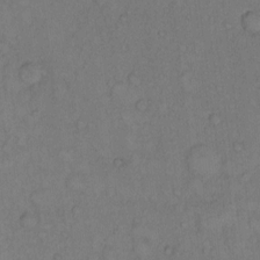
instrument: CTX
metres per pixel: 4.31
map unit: Hto
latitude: 10.7435
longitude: -58.9514
